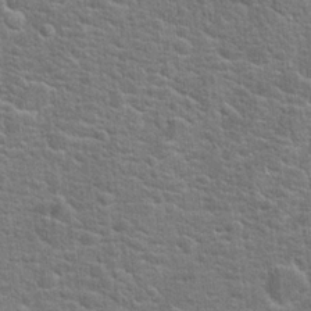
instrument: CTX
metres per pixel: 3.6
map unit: Hto
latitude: 20.9136
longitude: -44.2900
